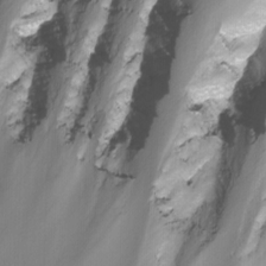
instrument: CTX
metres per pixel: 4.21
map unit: Nhu
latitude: -7.3320
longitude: -77.7260
